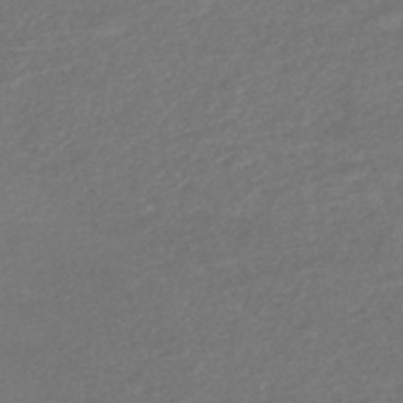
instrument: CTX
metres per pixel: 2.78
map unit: HNhu
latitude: -47.8422
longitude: 98.4062
